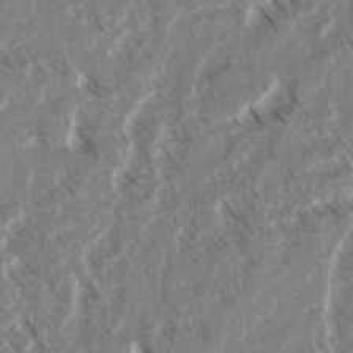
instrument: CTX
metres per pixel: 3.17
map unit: lAvf
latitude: 4.1767
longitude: -105.8206
